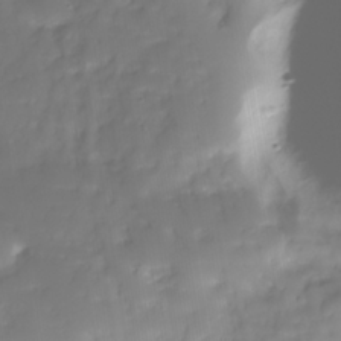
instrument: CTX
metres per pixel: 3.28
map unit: Nhe
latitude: -38.2551
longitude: -120.1767
